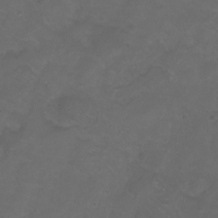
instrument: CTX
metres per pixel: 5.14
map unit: eHh
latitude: 0.8191
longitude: -54.9891
